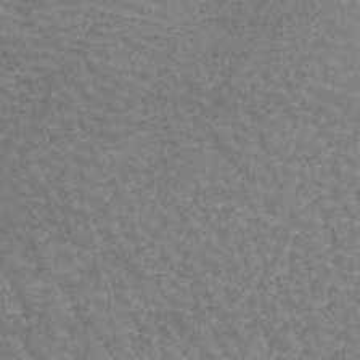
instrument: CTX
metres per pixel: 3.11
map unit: lHb
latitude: -40.9542
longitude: 66.7274
